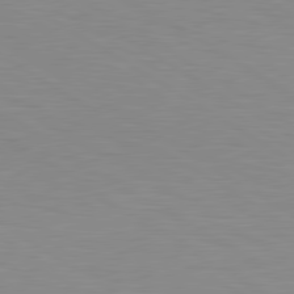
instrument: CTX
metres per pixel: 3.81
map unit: lApd
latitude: 80.1956
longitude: 130.9164
